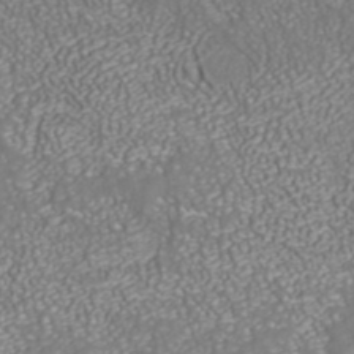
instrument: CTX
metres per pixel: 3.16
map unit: ANa
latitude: 41.2348
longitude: 27.7288
